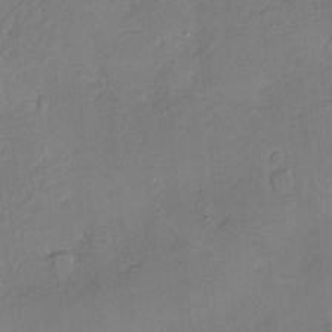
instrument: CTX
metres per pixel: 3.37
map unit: Nve
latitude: -8.6329
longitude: 175.4076
